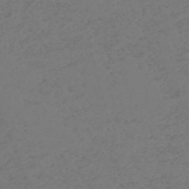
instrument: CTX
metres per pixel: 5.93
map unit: Nve
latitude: -57.3698
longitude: 53.2565
